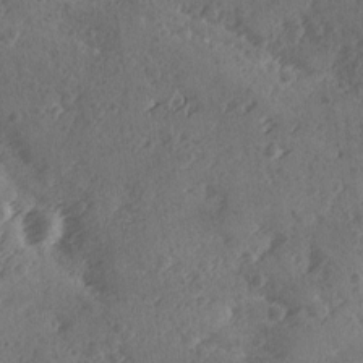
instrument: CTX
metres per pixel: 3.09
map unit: Ave
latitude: -9.5210
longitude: -118.5734
